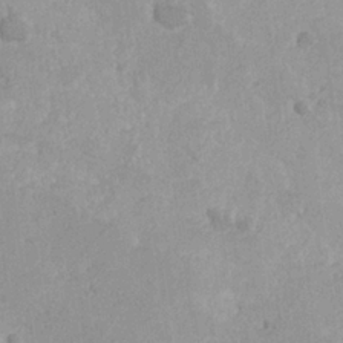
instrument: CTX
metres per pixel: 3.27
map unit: Hve
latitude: 24.7624
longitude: 145.1053
